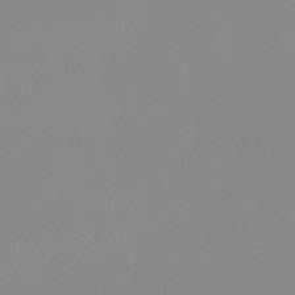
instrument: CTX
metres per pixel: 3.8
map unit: lHb
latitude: -45.9745
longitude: 64.8786
